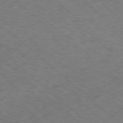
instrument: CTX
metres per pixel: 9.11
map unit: Hpe
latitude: -78.2928
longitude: 17.0487
